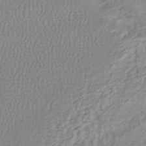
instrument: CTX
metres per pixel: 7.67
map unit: lHb
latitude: -42.3306
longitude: 69.1809
